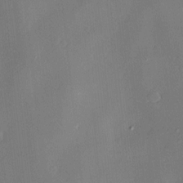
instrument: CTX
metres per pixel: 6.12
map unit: Hve
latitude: -10.3495
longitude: 175.3887
